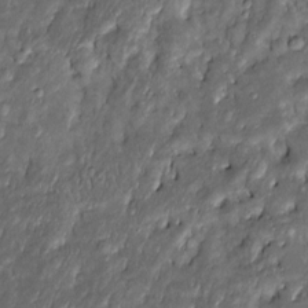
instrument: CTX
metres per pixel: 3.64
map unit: Htu
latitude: -6.9353
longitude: 157.6533
